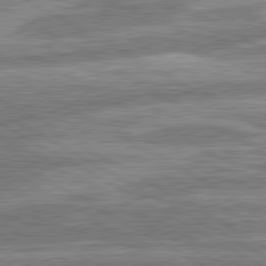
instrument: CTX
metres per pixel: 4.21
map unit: lApd
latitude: 80.9136
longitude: -165.3671
